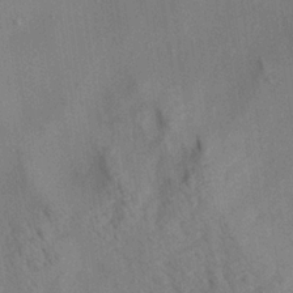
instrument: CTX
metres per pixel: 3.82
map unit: Aa
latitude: 21.8584
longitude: -141.7638
